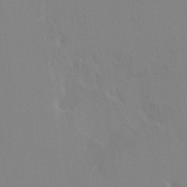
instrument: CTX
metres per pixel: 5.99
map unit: HNhu
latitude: 7.1970
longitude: 2.0661
